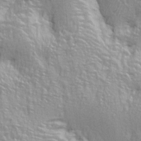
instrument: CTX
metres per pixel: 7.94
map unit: lAa
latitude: 4.1956
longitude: -113.0647
